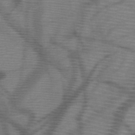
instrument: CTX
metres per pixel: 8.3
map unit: HNb
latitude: -48.1039
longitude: -45.0647
